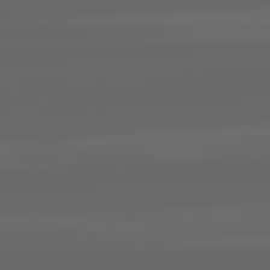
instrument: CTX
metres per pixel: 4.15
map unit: lApd
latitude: 82.2333
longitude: -170.5357
